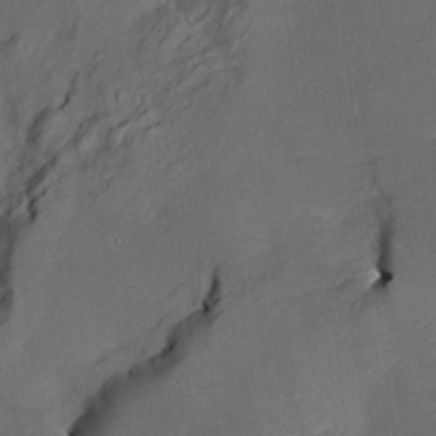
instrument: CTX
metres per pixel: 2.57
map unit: HNhu
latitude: 10.0444
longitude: 23.5588
